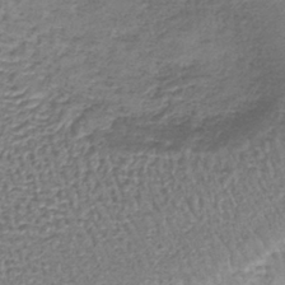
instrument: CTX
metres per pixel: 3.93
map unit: lHb
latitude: -40.0472
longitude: 64.1417
